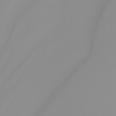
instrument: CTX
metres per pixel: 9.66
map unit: Nhu
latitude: -8.0283
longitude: -95.5182
